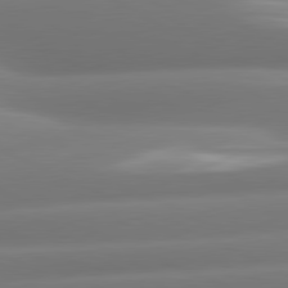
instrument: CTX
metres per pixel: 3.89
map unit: lApd
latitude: 80.9514
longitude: -160.9702
